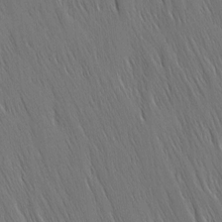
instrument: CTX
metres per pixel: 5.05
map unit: Nhu
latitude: -5.0675
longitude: -151.4426
